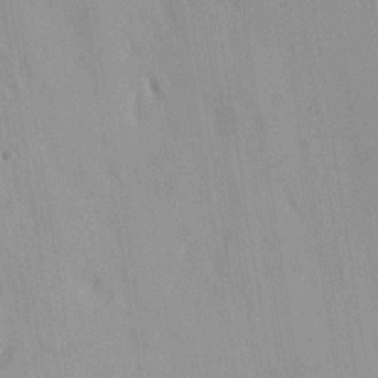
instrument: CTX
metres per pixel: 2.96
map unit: Ave
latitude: 23.3482
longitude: -136.0444
